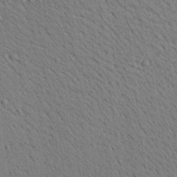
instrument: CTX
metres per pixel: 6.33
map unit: Aa
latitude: 22.1011
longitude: -138.8947
